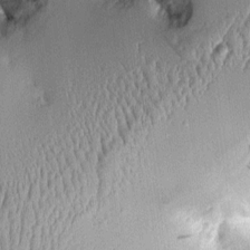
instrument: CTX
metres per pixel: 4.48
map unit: Aa
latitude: 9.8017
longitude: -128.8947
